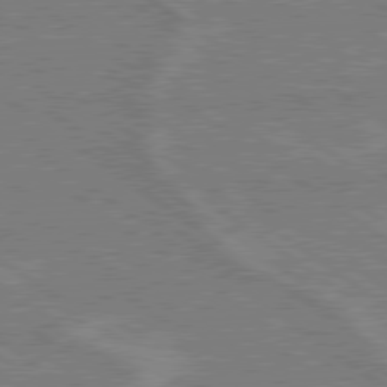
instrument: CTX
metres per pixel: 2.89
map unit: lApd
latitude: 79.2159
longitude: -161.2537
